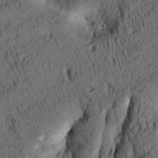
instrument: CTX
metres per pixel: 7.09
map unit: lAa
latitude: 4.3656
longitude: -115.0647
